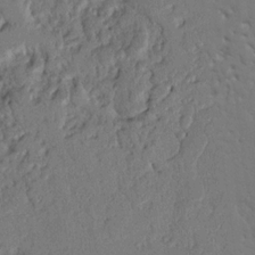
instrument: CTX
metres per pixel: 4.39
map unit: Nhu
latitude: 17.6316
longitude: -78.7247
